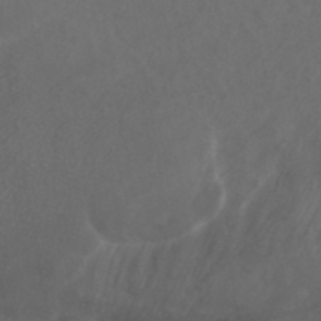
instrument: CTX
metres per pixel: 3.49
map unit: ANa
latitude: 42.7813
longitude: 27.5588
